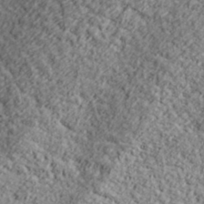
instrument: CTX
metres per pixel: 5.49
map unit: lHvf
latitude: 37.9150
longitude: -91.7450
